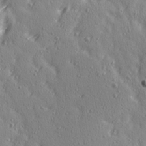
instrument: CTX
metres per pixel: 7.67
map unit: Ave
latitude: 15.0459
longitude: -105.4805
